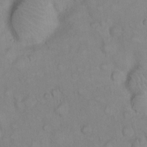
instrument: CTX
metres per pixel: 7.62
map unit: eHh
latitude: 22.1011
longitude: -61.9528
